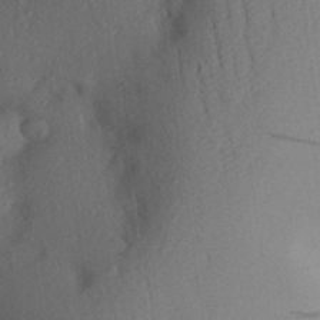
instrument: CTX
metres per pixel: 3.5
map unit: Aa
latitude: 26.9514
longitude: -146.4601
